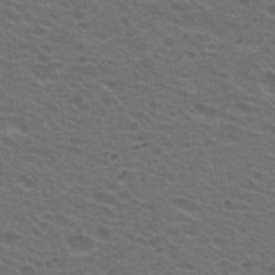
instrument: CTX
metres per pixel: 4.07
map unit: Hto
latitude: 19.9906
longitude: -32.1389
